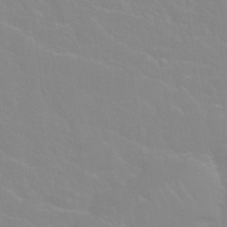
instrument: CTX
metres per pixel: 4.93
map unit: Nhu
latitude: 28.1011
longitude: -52.1200
